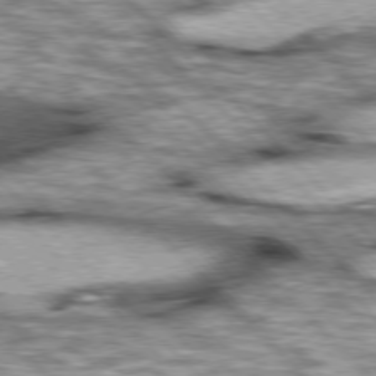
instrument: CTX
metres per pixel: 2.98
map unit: lApd
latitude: 76.7057
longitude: -50.5167
